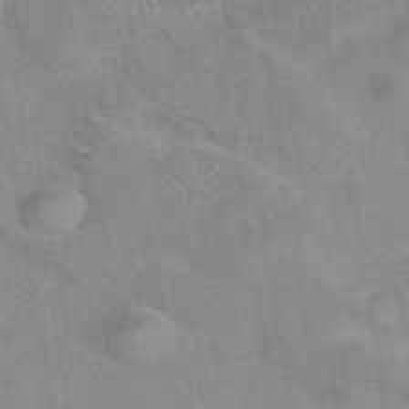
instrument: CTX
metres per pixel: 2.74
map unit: eAb
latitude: 42.1956
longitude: 107.2565
